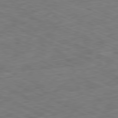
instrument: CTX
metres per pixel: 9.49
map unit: Ap
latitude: -81.3510
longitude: -83.4048
